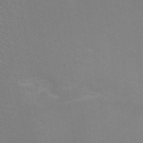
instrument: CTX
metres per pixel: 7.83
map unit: Ht
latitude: -2.3306
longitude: -26.8758
